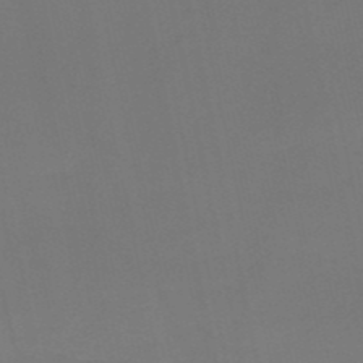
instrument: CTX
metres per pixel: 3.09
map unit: HNb
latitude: -51.3887
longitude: -46.6113
